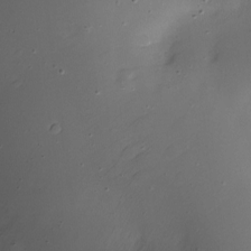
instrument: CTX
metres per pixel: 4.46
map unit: Nhe
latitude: -19.4454
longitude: 144.6708
